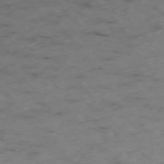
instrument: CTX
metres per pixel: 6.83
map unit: Ap
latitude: -76.5385
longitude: -60.8947
